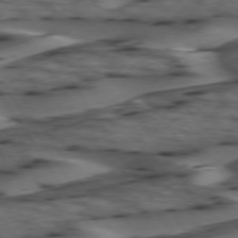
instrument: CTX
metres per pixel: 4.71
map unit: lApd
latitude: 74.6113
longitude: -70.9136
